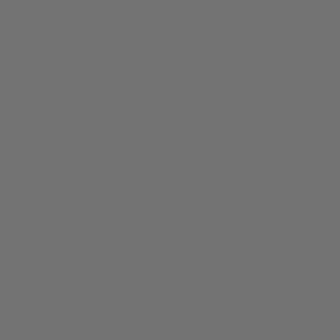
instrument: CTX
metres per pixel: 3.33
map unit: Hpe
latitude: 76.9891
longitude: -163.9717
